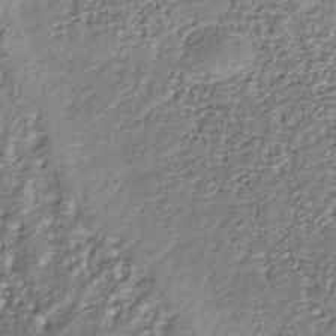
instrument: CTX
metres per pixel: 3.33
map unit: Nhu
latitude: -37.8989
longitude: -81.8583
